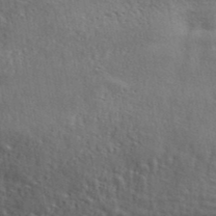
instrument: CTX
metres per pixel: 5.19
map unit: ANa
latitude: 41.4426
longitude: 51.4454
